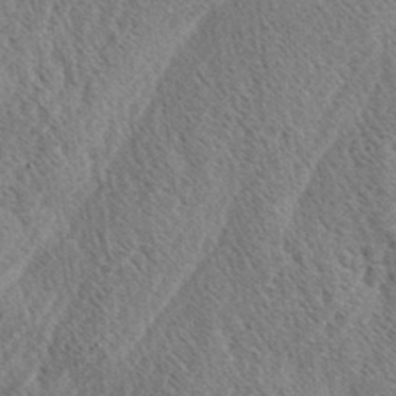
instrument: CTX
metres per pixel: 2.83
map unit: lAa
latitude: -3.3887
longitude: -129.1781
